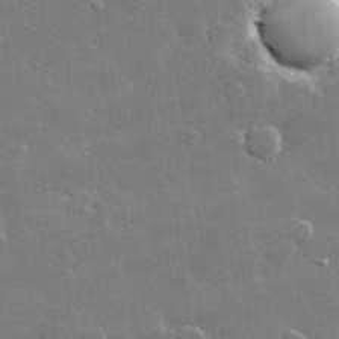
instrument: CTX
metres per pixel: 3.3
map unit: lHvf
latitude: 32.3845
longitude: -92.5545
